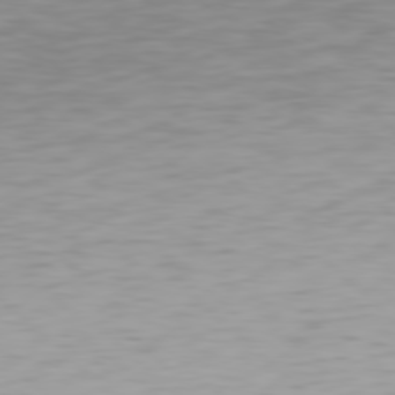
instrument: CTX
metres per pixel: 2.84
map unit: Hpe
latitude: 77.6694
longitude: -162.8758
